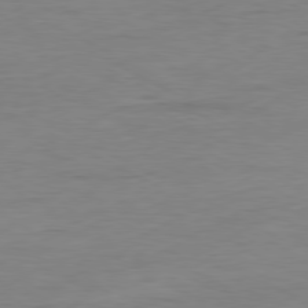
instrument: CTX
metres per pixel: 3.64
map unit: Ap
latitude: -80.2551
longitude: -83.0836
